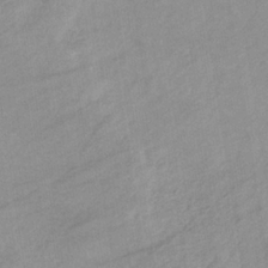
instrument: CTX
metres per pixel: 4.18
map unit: eHb
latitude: -33.6344
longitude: 71.0864
